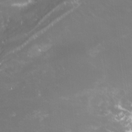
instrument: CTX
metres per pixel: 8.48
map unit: Nhu
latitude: -10.0094
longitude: -69.6694
